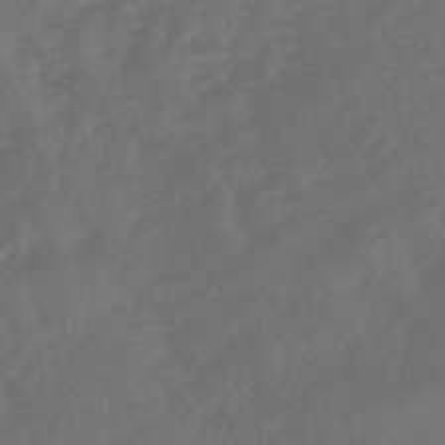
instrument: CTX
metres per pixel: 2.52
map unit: HNhu
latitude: -46.3117
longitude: 91.5588
